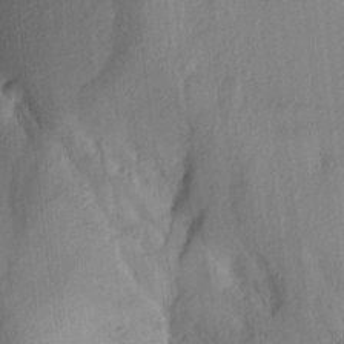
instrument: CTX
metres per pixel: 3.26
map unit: Aa
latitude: 15.3860
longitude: -145.4804
